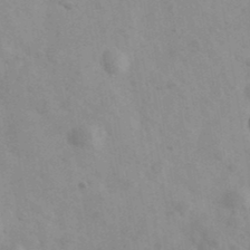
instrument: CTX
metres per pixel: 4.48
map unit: Ave
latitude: 39.1214
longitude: -107.4237
